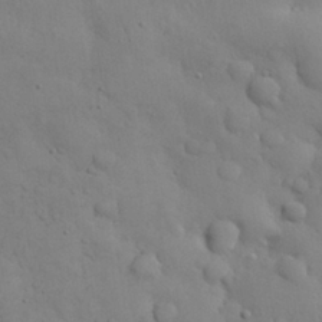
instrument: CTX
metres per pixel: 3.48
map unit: Nhu
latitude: 28.4979
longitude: -68.8947
